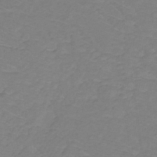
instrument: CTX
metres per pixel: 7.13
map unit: lHb
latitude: -31.1242
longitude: 65.1054
